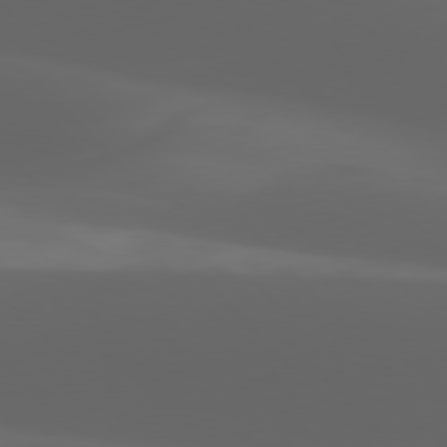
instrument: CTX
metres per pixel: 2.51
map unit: lApd
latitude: 77.7449
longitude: -53.5749
